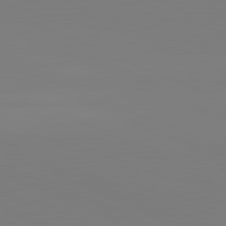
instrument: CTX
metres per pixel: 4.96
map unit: lApd
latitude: 81.9150
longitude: 147.5966
